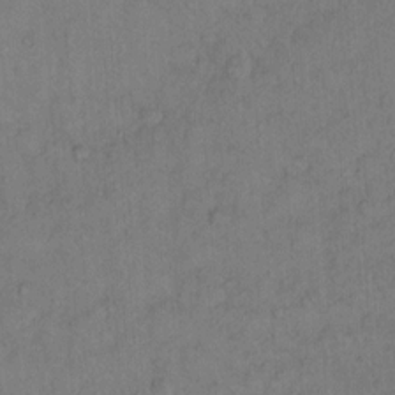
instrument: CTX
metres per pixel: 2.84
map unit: Hto
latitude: 12.7813
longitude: -57.1592
